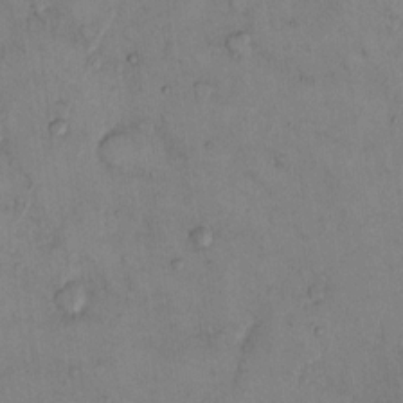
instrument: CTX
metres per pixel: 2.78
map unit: Hto
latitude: 11.4804
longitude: -58.8947
